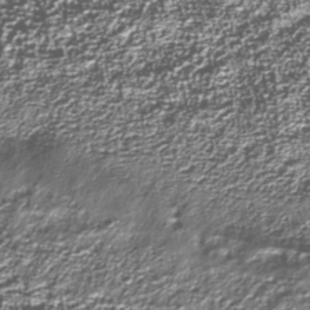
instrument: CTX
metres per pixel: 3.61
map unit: Nhu
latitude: -39.2376
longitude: -83.9528
